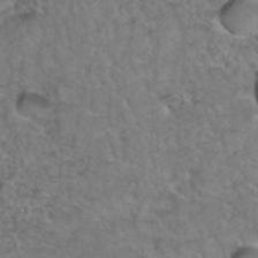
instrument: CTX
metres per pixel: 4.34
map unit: Hto
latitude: 36.1578
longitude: -47.8395
